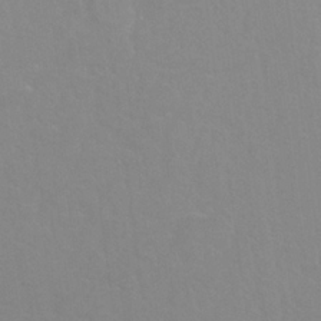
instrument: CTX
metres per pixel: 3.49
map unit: Nhu
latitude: 24.7057
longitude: -54.0444
